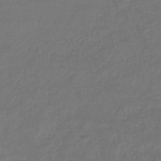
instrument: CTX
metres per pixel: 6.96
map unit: eHb
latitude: -35.5777
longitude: 81.6911
